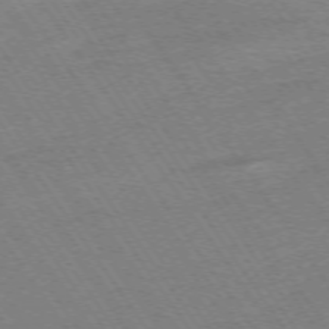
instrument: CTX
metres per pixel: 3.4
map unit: Ap
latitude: -73.8800
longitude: -82.9513
